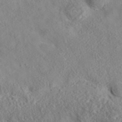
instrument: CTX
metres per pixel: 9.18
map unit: eAb
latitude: 35.9717
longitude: 107.8423
